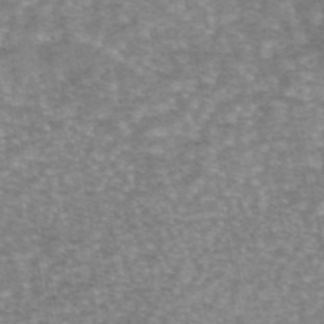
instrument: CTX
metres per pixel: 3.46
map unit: eAb
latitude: 45.7260
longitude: 104.4818
